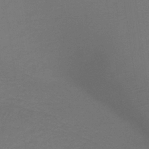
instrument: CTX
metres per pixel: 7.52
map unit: HNb
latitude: -38.0094
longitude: 55.0298
